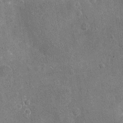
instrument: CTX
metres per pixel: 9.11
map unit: Nhu
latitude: -16.6708
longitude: -56.1388
